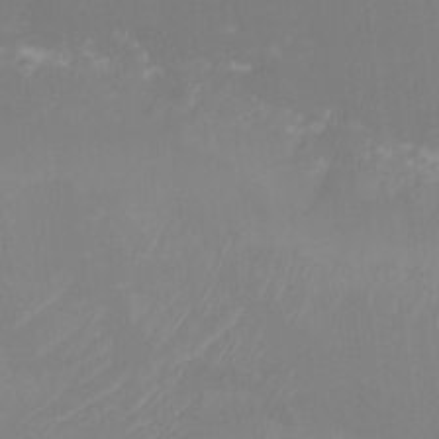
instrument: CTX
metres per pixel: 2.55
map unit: eHh
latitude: -5.7477
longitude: -87.9150
